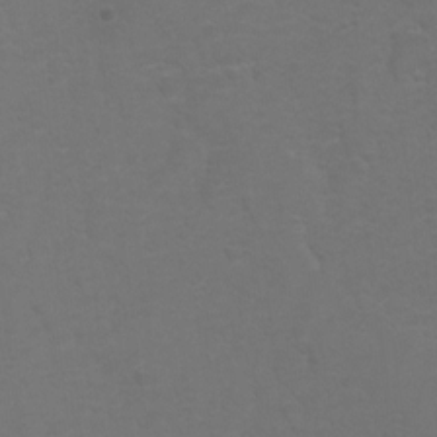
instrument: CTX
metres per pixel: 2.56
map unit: Hto
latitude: 5.9717
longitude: -30.9325
